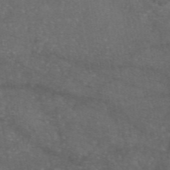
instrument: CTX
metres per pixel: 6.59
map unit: eAb
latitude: 46.6113
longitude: 114.7652
